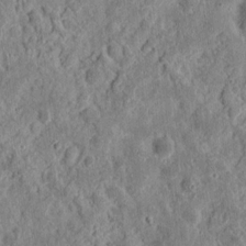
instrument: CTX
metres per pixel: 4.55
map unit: eHh
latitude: 12.4601
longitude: -73.8395
